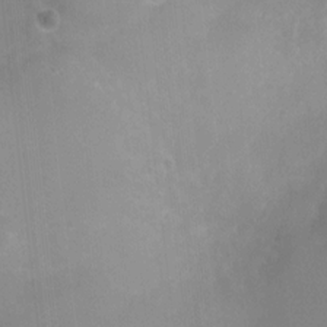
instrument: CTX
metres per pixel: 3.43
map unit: Nhu
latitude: 6.1200
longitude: -18.1766
